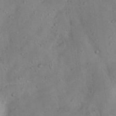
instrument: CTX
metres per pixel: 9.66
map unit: Nhu
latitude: 13.2915
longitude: -27.5560
